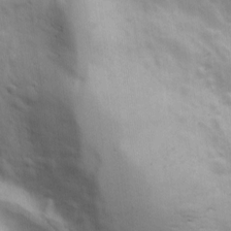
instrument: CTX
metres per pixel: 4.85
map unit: Ave
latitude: 13.0081
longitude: -103.8394
